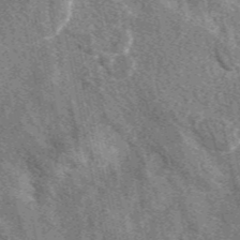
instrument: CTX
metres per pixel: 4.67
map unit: eAb
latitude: 48.1200
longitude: 119.5588
